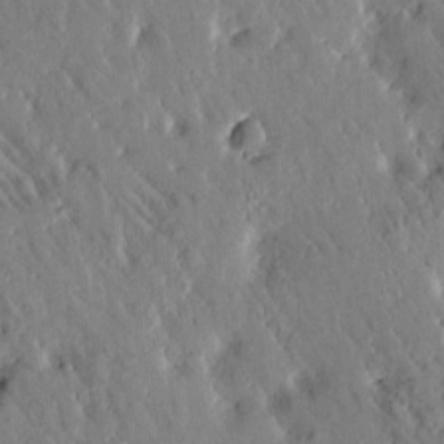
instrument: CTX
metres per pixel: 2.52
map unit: Htu
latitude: -1.7289
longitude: 175.0864
